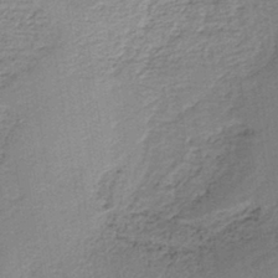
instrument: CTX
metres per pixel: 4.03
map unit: HNb
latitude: -40.4440
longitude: 50.5007
